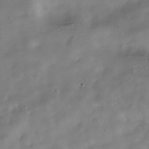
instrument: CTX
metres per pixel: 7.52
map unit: Hve
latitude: -30.9730
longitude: 94.8408
